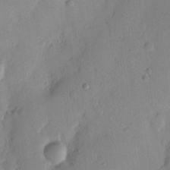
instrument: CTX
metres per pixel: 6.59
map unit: Nhu
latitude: 15.7450
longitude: -78.6491
